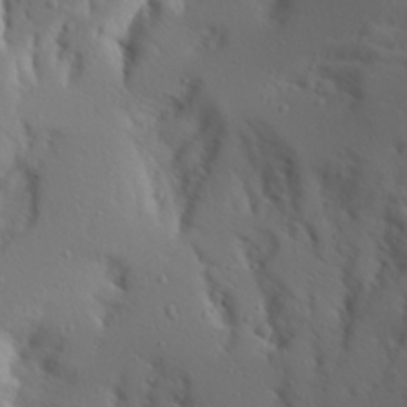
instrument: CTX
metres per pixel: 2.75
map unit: Aa
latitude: 28.6679
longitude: -146.4412
